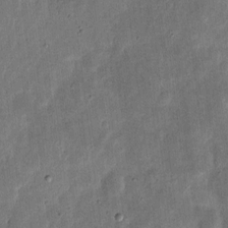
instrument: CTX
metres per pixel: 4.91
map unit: eHh
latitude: 5.4615
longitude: -71.1592
